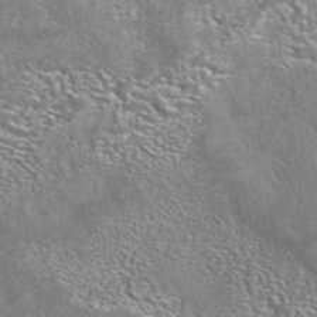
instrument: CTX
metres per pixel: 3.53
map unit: eAb
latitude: 42.5735
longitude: 105.3887
